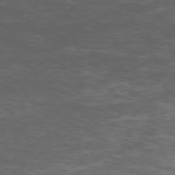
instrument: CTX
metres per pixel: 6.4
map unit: Hpe
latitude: -72.6896
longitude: 8.5007
